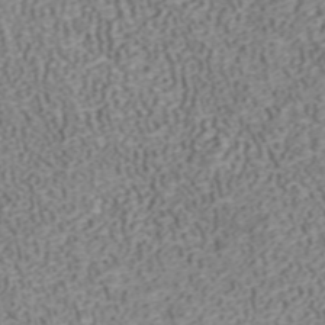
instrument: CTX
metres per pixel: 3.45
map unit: ANa
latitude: 41.1025
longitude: 33.7667
